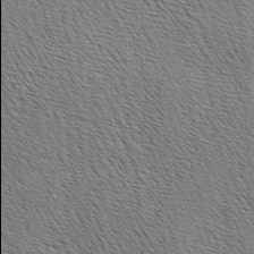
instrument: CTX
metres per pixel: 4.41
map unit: lAa
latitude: -3.5966
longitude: -121.9906
